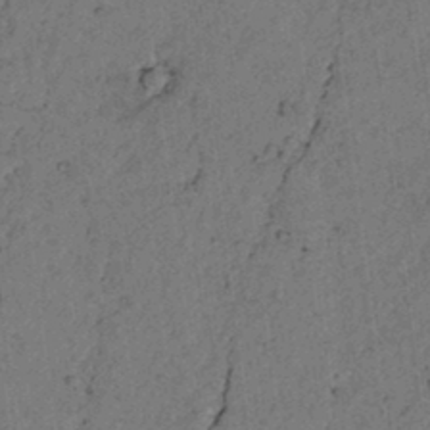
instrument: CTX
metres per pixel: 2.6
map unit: lAvf
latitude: 4.5924
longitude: 158.9541
